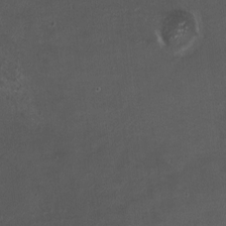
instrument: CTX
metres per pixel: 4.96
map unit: HNhu
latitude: 6.5924
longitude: 6.4818
